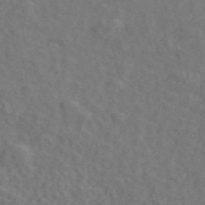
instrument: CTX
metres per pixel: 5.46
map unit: ANa
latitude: 49.3671
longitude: -81.4048
